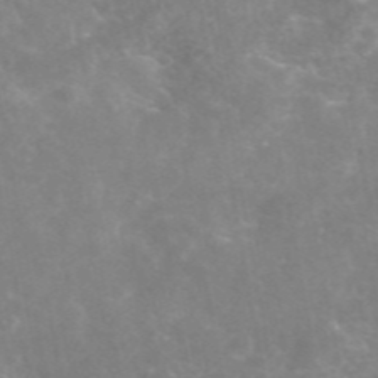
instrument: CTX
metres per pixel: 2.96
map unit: eAb
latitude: 46.1578
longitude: 124.5952
